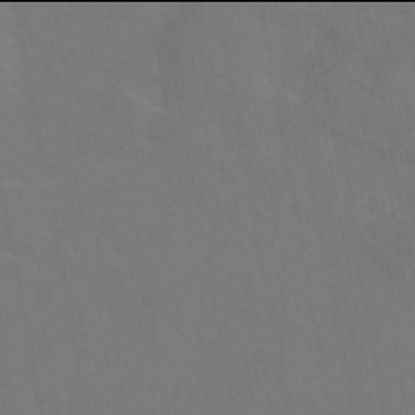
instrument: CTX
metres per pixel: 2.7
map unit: eAb
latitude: 45.9906
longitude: 121.4832
